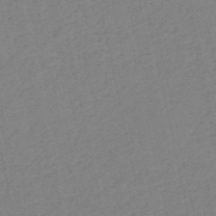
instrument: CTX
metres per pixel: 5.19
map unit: HNb
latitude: -53.3887
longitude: -39.4993
